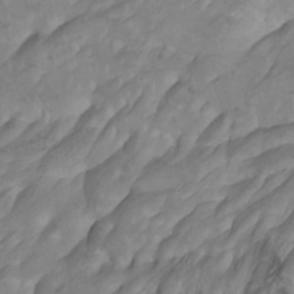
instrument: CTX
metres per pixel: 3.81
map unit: Nhu
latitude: -8.6329
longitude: -65.3104
